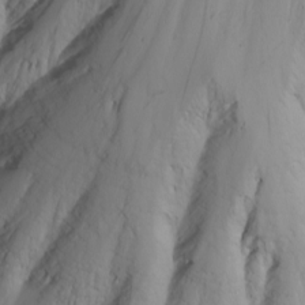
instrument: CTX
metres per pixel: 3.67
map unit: Nhu
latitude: -7.6155
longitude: -70.0255
